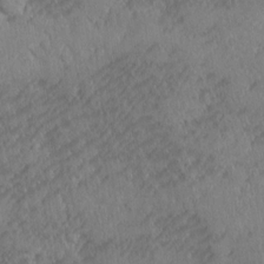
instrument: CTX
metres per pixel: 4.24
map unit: Ave
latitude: -10.4251
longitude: -120.1956
